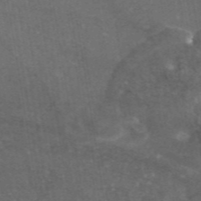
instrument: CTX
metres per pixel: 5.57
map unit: eAb
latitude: 46.2334
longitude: 118.0850
